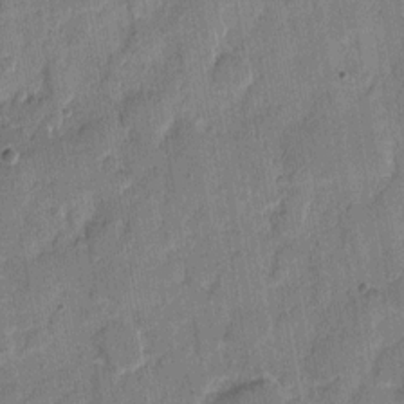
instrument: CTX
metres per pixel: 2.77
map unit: eHh
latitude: 8.0633
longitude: -66.3089
